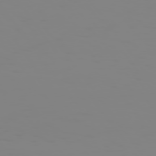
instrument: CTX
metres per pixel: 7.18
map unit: Hpe
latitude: 74.2712
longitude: -126.8758
